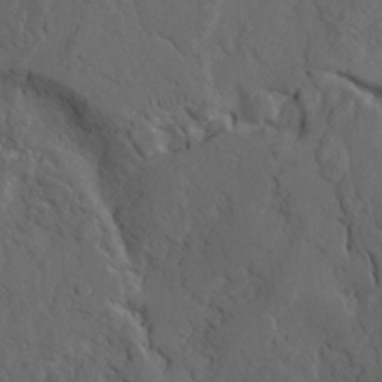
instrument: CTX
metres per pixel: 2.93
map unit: Ave
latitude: 23.4804
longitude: -132.2712
